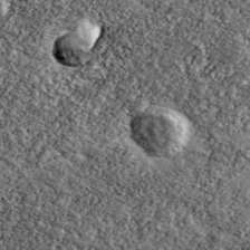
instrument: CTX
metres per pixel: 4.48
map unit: Ave
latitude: 40.1767
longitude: -107.9150
